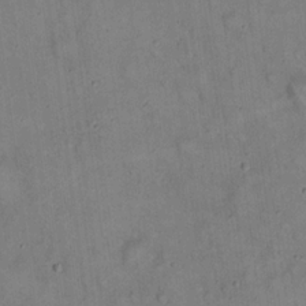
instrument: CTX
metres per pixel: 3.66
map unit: eHh
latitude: 20.3279
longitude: -60.0255
